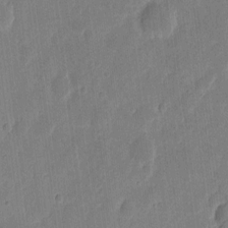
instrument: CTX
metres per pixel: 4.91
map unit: eHh
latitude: 7.4237
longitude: -70.9325
